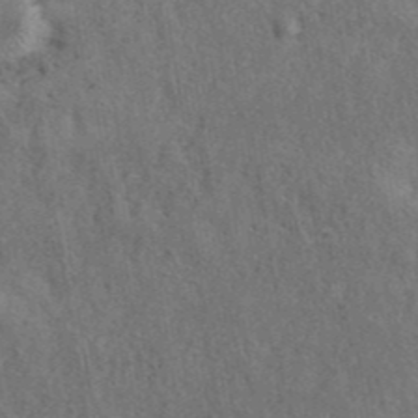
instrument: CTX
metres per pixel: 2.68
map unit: ANa
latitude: 41.7072
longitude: 13.9745
